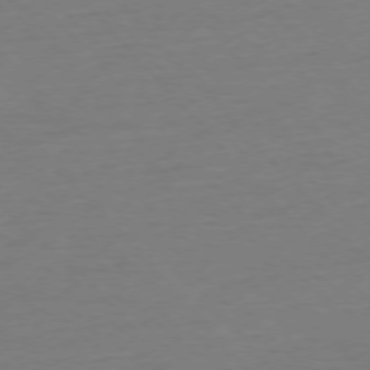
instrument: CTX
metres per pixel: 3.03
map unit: Ap
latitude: -76.6707
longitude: -93.3292
